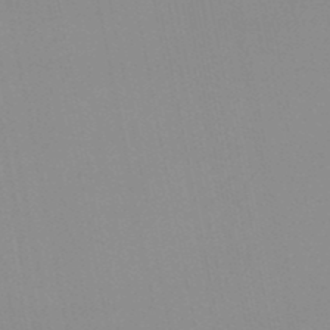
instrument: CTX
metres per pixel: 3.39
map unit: lHb
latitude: -49.6344
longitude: 68.9919
